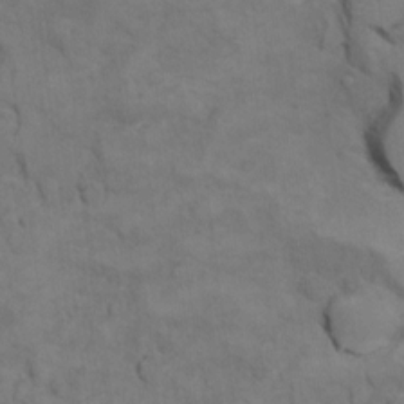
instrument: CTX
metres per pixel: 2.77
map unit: Ht
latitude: 10.8002
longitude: -33.2159
